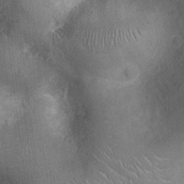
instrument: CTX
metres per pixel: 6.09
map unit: Ht
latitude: -3.8044
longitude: -15.9339
